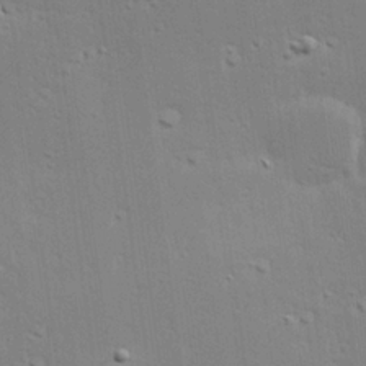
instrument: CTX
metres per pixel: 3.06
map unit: Hve
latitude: 25.3292
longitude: -93.9906
